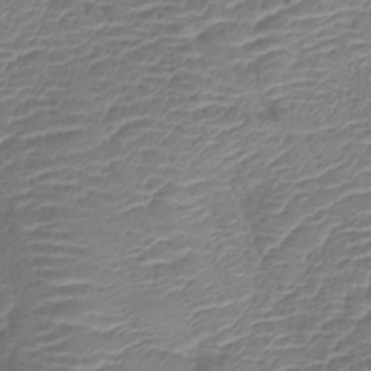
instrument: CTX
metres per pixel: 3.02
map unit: lHb
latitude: -42.2739
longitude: 78.7652
